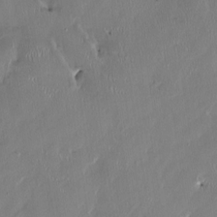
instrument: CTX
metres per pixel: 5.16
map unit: HNhu
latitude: 1.1970
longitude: -5.0080
